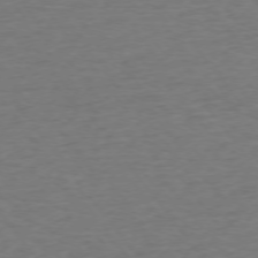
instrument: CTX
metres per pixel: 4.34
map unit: Ap
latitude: -75.5022
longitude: -89.5183
